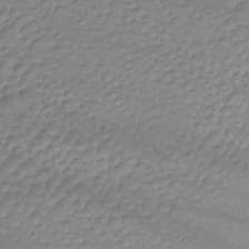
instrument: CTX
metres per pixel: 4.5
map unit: lHb
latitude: -34.6518
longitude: 71.4832
